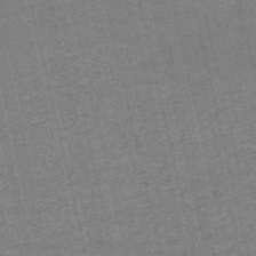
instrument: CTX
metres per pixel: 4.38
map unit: HNb
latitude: -53.1242
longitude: -40.7813
